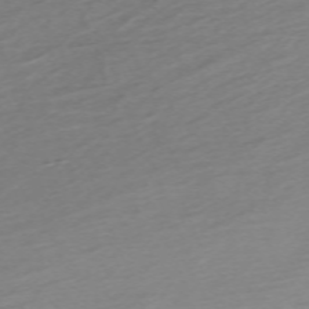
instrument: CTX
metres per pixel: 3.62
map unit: Nhu
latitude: -67.9556
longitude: 39.6344
